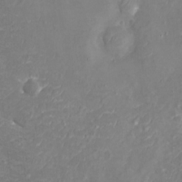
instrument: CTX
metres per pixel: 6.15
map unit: eHh
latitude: -3.3887
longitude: -75.1592
